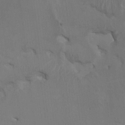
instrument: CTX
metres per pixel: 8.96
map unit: HNhu
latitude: 1.5371
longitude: -5.1970
